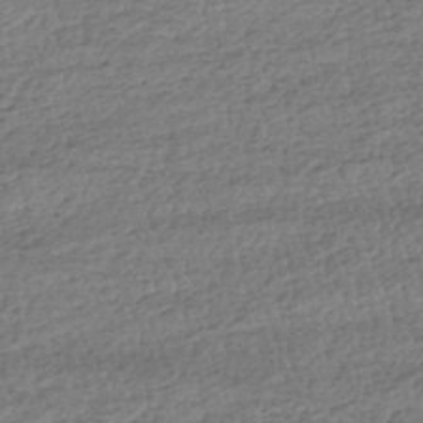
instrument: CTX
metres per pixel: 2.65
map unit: HNhu
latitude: -43.5777
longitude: 105.4832
